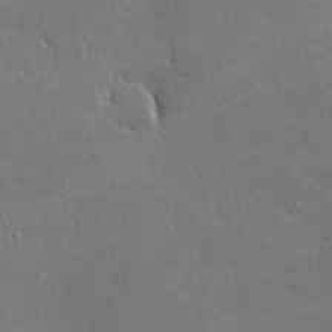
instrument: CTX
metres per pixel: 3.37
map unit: lHvf
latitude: -9.3132
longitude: -102.0444
